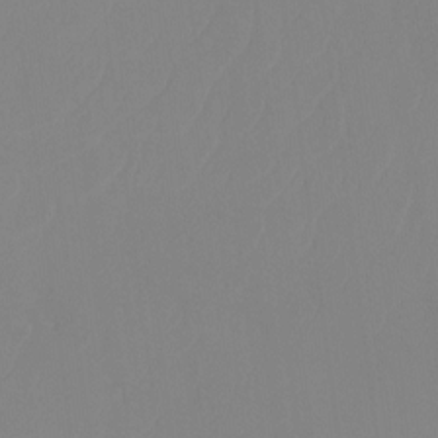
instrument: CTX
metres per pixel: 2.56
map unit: Ht
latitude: -14.2362
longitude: -50.1766
